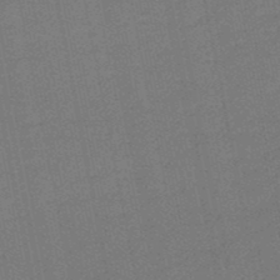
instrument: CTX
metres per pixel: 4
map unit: eHb
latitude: -49.6344
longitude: 78.0850
